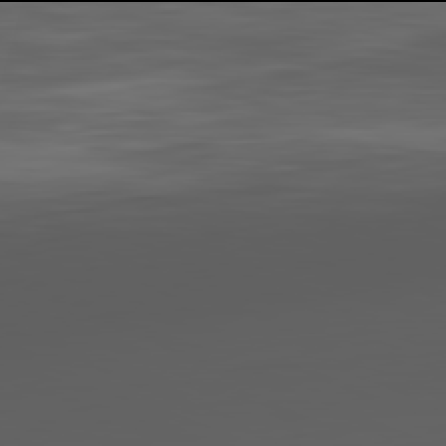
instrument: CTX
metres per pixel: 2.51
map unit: Hpe
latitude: -82.0094
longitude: 15.8423
